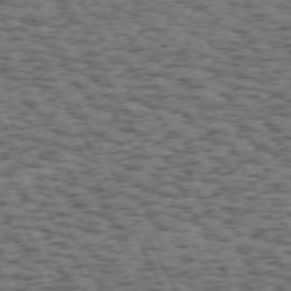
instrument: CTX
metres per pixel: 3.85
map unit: Hpe
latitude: 71.9906
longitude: -126.5357
